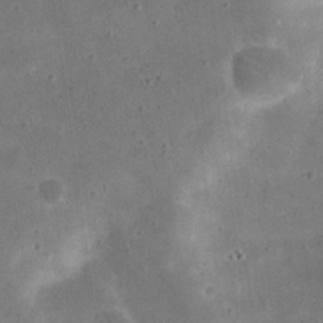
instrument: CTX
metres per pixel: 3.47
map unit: eHh
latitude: 20.9703
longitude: -66.0444
